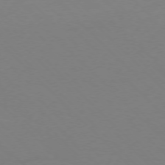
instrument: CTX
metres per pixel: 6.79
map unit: Ap
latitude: -77.1242
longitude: -70.8380
